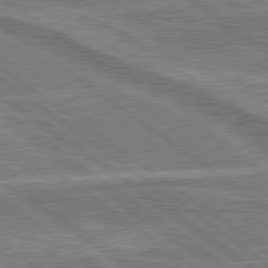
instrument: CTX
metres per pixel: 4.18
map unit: lApd
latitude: 79.8206
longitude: 174.3684
